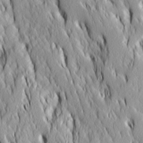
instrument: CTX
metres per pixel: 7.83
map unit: Ave
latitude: 14.4601
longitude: -132.1767
